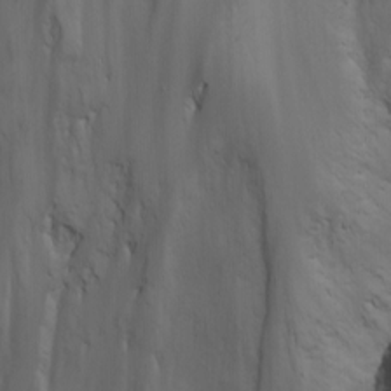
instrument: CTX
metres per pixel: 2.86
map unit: Nhu
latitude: -8.5196
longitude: -66.0822
